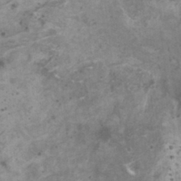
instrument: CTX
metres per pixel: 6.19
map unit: HNhu
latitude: -0.2740
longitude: 2.8596
